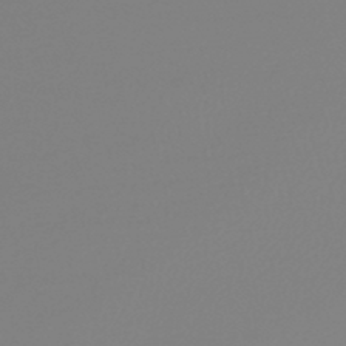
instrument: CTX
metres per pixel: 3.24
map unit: lHb
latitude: -44.6519
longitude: 75.4455
